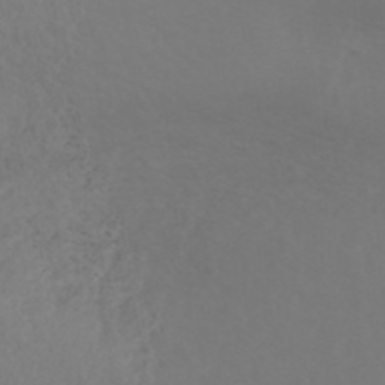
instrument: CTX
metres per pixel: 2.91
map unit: ANa
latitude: 42.7813
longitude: 28.4440
